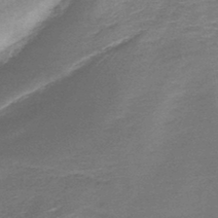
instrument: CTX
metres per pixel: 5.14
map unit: lHb
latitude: -44.1606
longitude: 77.8044
